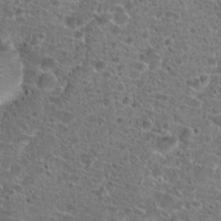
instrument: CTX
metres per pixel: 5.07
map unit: Hto
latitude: 19.9528
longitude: -41.4237
